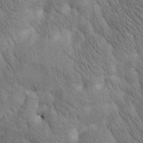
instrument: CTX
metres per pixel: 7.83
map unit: Htu
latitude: 0.8191
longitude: 174.1983
